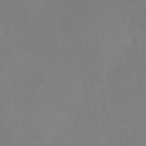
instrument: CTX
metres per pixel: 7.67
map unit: HNhu
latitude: 7.9150
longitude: 11.1431
